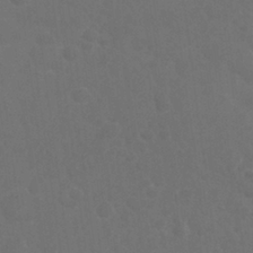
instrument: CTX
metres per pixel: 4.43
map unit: Nhu
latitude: 25.9906
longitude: -51.7449
